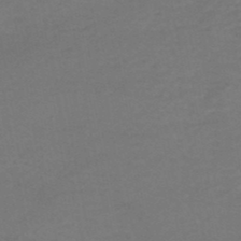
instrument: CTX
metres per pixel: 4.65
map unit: HNhu
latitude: -49.0109
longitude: 99.7855
